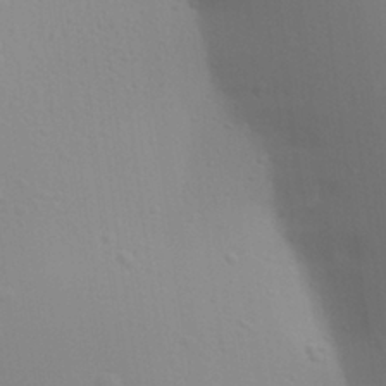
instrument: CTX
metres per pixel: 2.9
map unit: Aa
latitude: 24.1955
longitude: -136.4412
